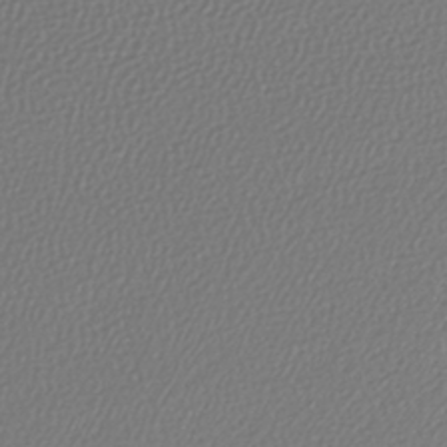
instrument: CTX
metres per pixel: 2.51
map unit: lHb
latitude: -42.7841
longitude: 70.9164
